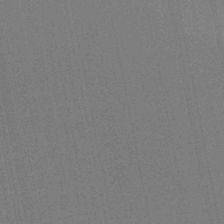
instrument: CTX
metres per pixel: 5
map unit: lHb
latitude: -46.1228
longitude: 57.4454
